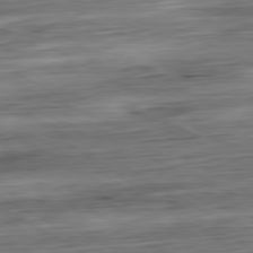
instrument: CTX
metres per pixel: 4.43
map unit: Ap
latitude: -80.8219
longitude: -68.2712
